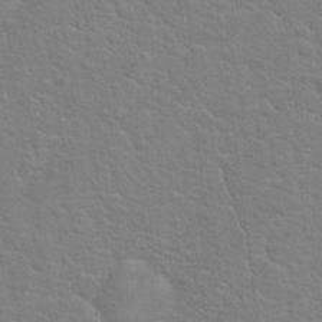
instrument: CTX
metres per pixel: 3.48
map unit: Hto
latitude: 19.7260
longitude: -44.1955
